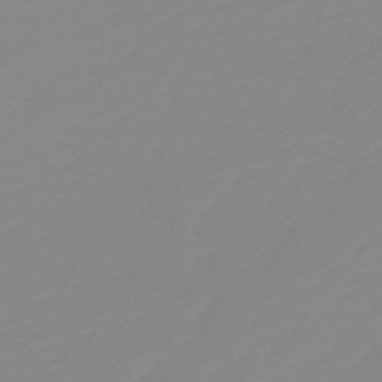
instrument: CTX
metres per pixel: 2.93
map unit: HNb
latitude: -44.3684
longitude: 51.5021
